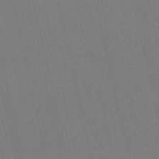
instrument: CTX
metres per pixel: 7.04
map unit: HNb
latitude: -54.3873
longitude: -35.1970
